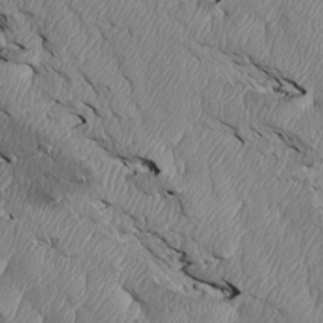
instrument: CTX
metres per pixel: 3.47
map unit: Htu
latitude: 3.9906
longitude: 152.7085
